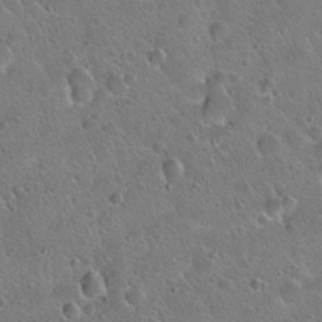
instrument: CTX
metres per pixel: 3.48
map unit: Hto
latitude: 20.9514
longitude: -50.4412
